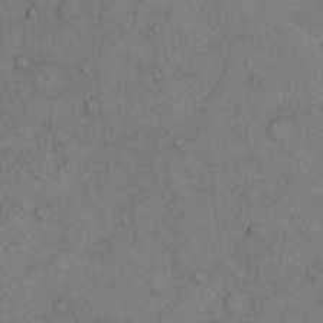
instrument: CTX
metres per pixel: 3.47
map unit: Hto
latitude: 10.9325
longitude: -59.3671
